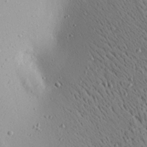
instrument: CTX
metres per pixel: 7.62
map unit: Aa
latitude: 22.1578
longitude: -139.9717
